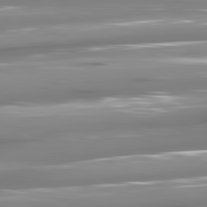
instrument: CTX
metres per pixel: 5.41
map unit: lApd
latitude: 81.2726
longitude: -145.7072
